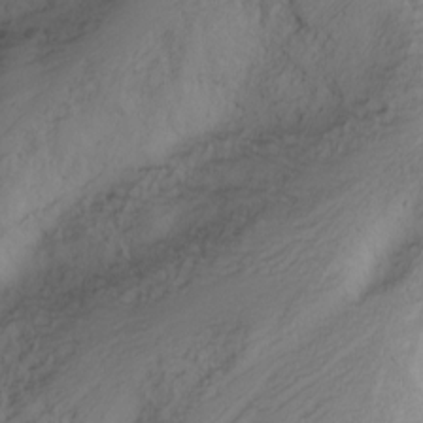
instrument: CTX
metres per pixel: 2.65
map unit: Nhu
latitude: -1.7478
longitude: -74.6302
